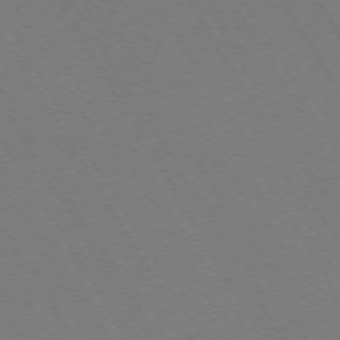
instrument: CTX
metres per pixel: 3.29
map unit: Hpe
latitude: -71.8422
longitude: 11.3510
